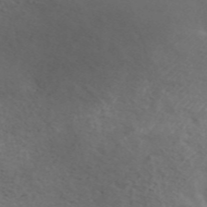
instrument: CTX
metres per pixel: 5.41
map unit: ANa
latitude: 47.0081
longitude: 26.2739
